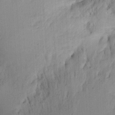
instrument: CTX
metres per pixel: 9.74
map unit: Ht
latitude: 11.9906
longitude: -74.2900
